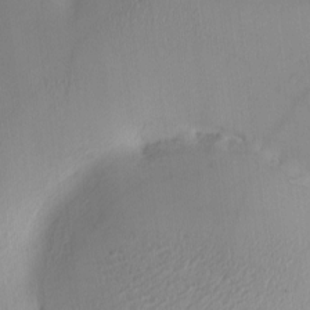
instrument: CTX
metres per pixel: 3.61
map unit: eHh
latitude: -3.8989
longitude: 17.1998
